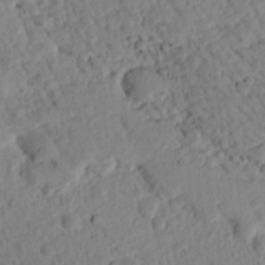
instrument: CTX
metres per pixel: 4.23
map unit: lHvf
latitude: 14.6869
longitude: 178.8408
